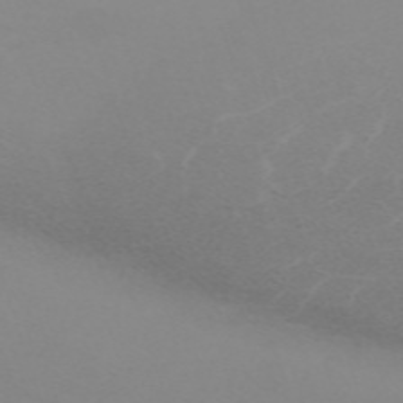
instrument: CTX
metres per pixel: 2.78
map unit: eHh
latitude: -62.7463
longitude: 48.7275
